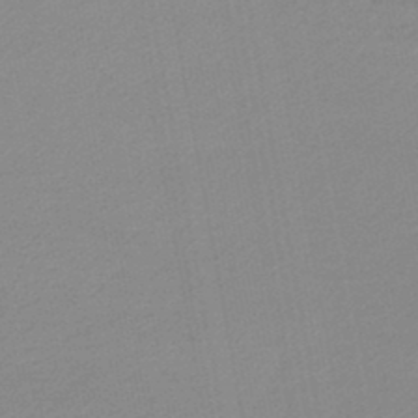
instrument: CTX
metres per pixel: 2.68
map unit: lHb
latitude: -46.1605
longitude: 68.8597
